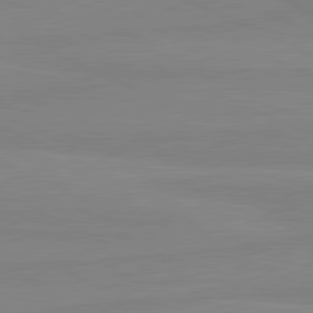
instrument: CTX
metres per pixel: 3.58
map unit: lApd
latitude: 81.1025
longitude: -178.7058
